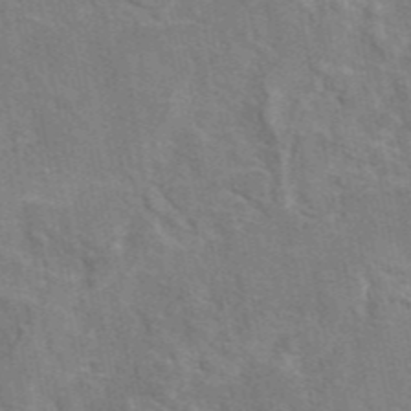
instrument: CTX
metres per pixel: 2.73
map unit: eAb
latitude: 45.3859
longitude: 109.8611
